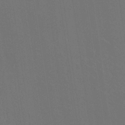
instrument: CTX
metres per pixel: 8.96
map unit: HNhu
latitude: -0.4629
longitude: -1.4048
